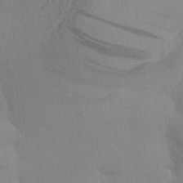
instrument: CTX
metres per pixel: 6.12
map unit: Aa
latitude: 22.9325
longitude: -145.0458
